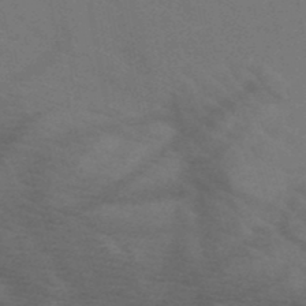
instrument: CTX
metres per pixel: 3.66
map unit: HNb
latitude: -49.6533
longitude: -46.3657
